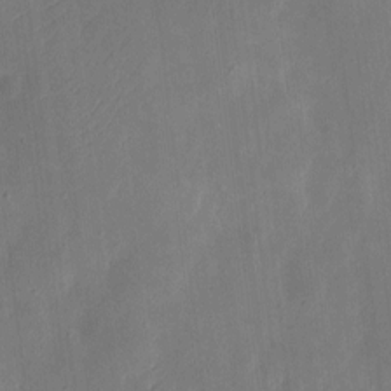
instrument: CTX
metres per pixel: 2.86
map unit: eHh
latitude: 7.6694
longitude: -72.1389
